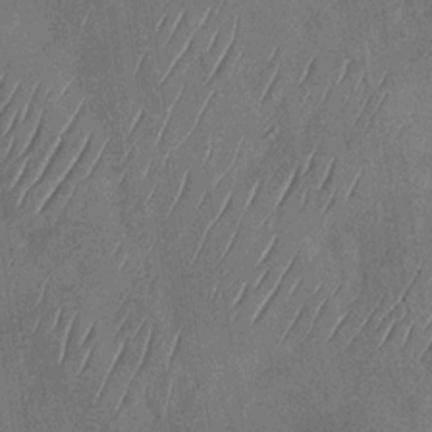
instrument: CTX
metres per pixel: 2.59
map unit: Nhu
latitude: -29.1998
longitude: -58.3467
